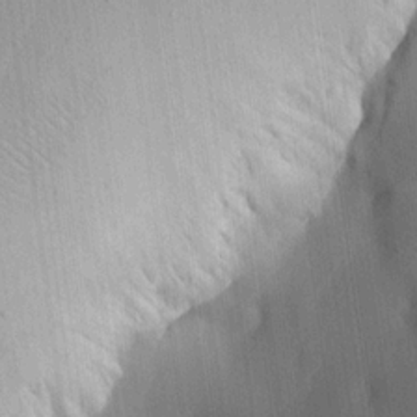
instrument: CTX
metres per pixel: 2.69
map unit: Aa
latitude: 15.3104
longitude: -147.0648
